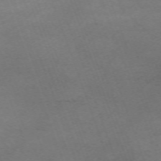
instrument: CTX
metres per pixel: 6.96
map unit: Nhu
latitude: -67.8800
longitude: 40.2172
